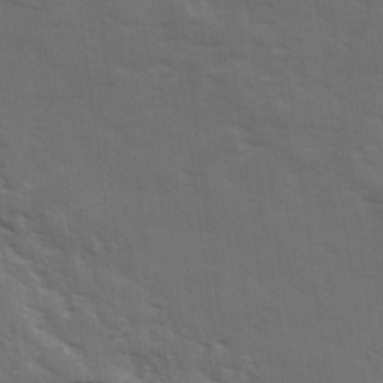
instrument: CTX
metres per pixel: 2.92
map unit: Ave
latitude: 18.5168
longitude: -130.6869
